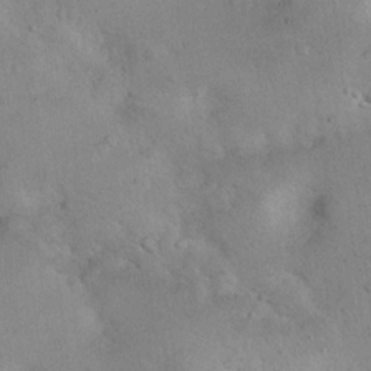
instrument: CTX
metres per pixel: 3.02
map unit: Nhu
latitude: 14.6869
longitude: -28.8191
